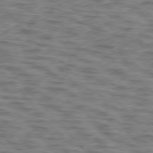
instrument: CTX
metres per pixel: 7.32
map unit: lApd
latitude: 76.2900
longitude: -70.2711
